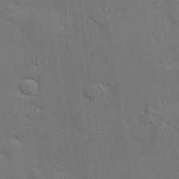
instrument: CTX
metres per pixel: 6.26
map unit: Hve
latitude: 27.4804
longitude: -90.5168
